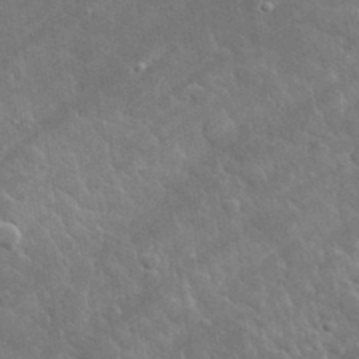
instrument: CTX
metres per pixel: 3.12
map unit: lHvf
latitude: 34.1388
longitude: -86.9702
